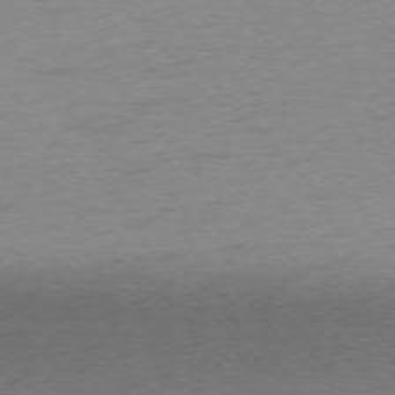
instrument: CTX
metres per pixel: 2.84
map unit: Ap
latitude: -76.2173
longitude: -71.4993
